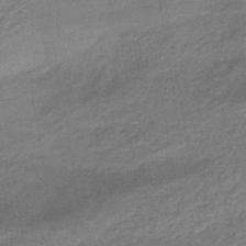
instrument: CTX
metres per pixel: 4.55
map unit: HNhu
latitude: -46.0850
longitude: 91.2943
